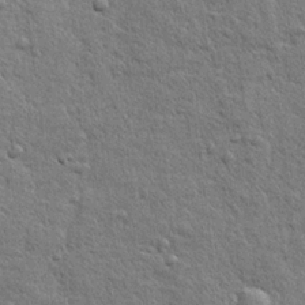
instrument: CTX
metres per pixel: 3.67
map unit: lHvf
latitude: 23.7261
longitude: 143.9556
